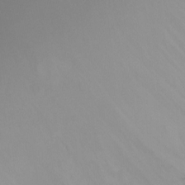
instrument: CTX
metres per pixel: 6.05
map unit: Htu
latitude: -13.8611
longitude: -49.4237
